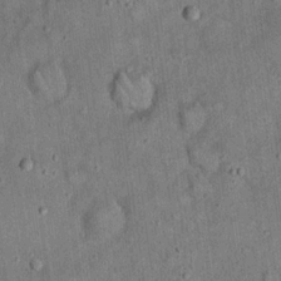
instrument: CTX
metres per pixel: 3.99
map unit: eHh
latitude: 19.6316
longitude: -60.9324
